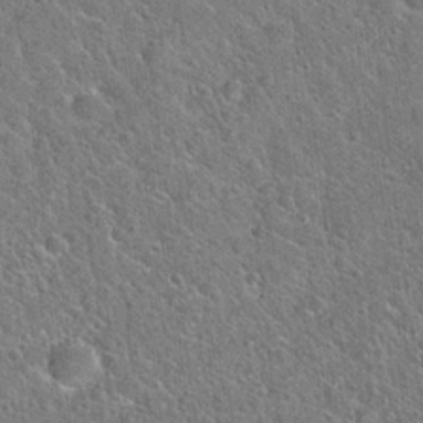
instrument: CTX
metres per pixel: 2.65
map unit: Hto
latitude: 22.0822
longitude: -51.1781
